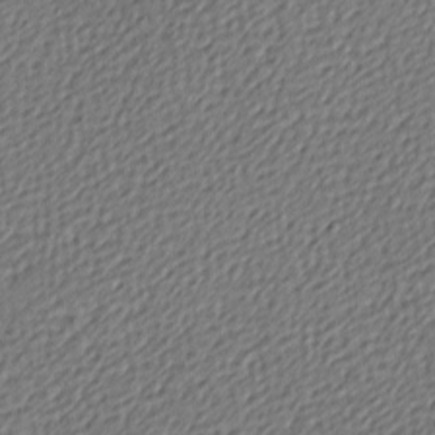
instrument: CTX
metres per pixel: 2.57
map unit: lAa
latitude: -9.6533
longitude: -126.8191
